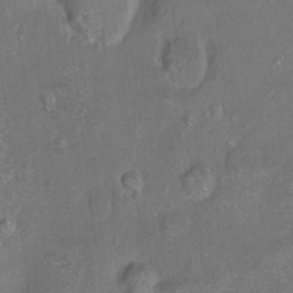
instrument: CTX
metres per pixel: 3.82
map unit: Hto
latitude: -7.3509
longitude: -36.2523
